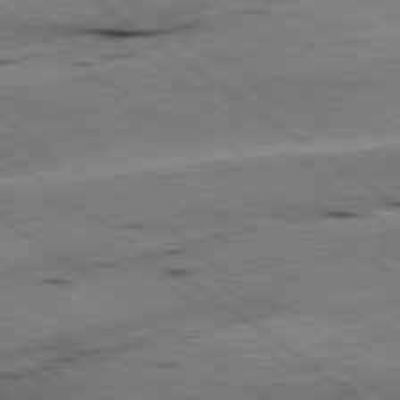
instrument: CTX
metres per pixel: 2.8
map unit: lApd
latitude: 79.7261
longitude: -140.6679
